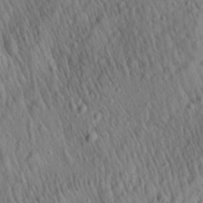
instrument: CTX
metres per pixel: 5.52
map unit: Aa
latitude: 27.8206
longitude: -141.2537
